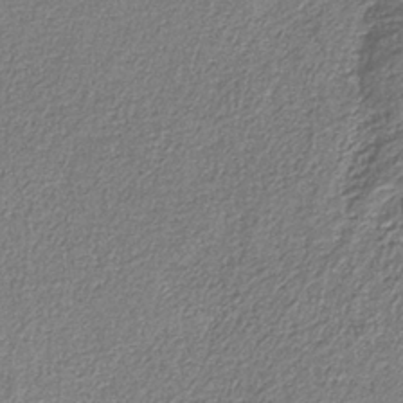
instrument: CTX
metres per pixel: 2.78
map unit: eAb
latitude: -38.1228
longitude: 51.6722
